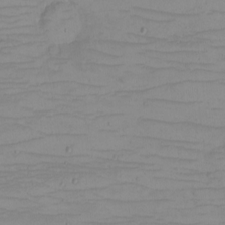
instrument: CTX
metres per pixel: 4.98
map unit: eHh
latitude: -5.4076
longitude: -81.2348
